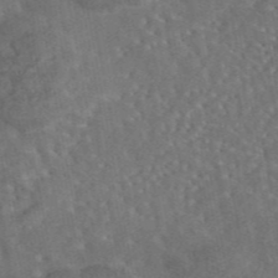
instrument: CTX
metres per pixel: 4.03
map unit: eAb
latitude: 44.8380
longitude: 110.4818
